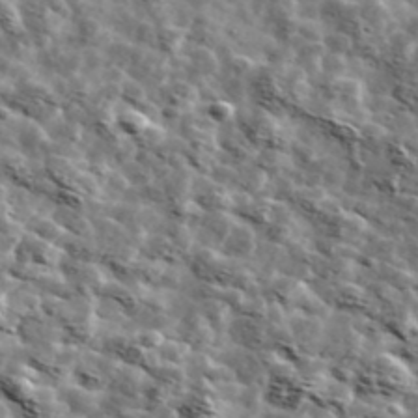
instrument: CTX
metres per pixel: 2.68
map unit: Ave
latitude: 42.4790
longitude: -107.3104
